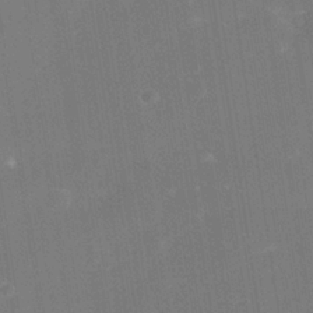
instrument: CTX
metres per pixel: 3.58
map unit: Nhe
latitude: -38.1984
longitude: -119.0080
